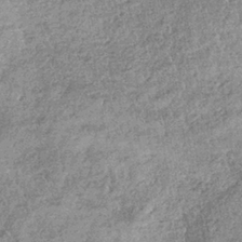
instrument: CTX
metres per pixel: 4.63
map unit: lHb
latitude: -36.0850
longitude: 66.0661
